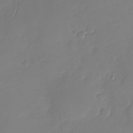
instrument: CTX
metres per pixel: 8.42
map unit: Nhu
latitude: -28.0094
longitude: -64.8002
